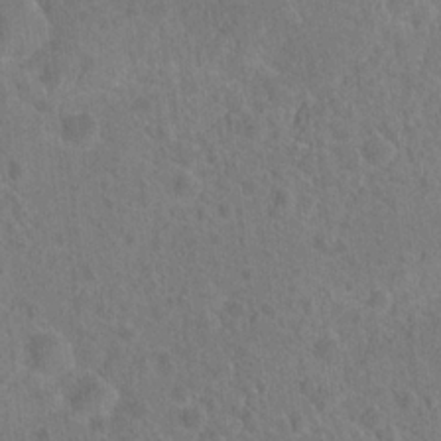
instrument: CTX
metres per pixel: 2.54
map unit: Hto
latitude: 18.2333
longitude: -39.9717
